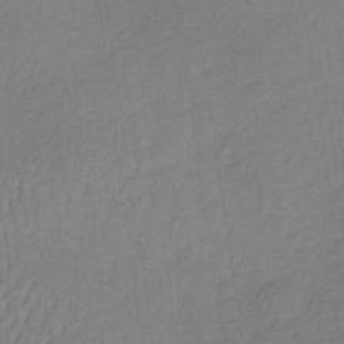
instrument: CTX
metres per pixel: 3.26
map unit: lHb
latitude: -36.7841
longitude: 69.1998
